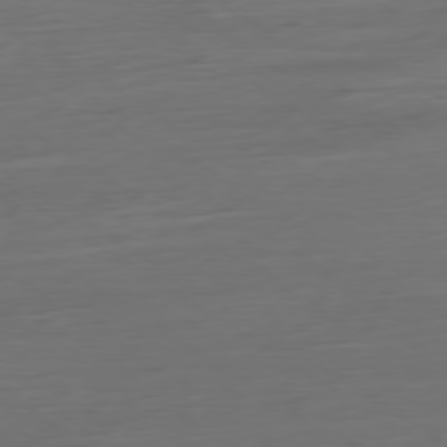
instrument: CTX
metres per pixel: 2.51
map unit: Ap
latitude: -79.8233
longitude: -57.5749
